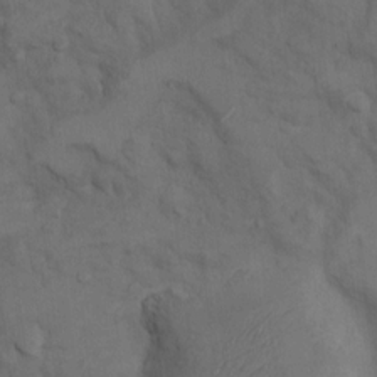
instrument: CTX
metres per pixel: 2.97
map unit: Nhu
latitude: 9.2726
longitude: -25.1592
